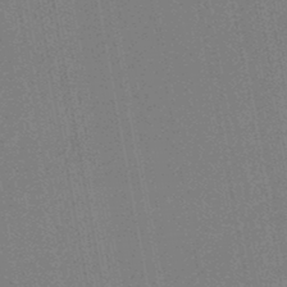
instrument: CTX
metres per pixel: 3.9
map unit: HNhu
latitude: -47.2565
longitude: 98.8030
